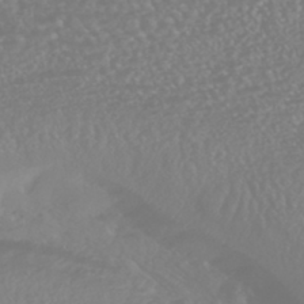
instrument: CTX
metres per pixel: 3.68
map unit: HNhu
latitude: -46.1417
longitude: 97.2754
